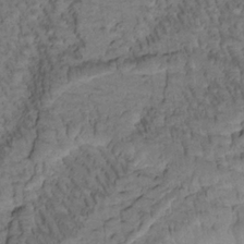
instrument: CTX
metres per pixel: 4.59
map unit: Htu
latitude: -2.5195
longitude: 173.1620
